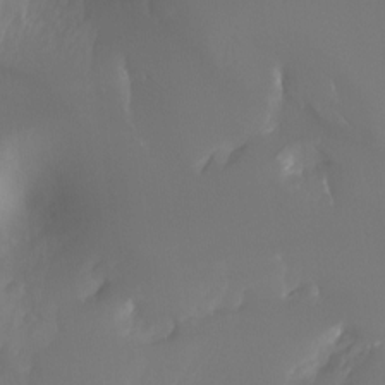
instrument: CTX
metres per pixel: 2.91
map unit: Nhu
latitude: -13.0298
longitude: -72.1767
